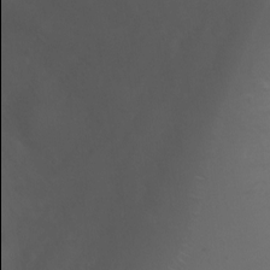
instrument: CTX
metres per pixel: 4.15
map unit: Ht
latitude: -1.0676
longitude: -17.9906
